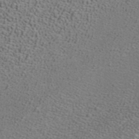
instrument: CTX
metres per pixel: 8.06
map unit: ANa
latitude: 39.9528
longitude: 21.1431
